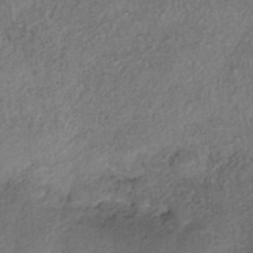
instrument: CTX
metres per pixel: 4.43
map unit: Nhe
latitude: -38.8030
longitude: -148.5546
